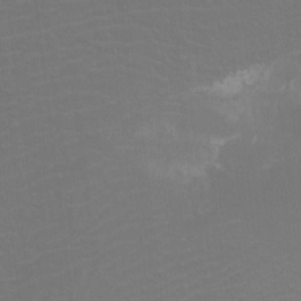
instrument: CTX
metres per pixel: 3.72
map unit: Htu
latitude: -11.6533
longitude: -71.1781
